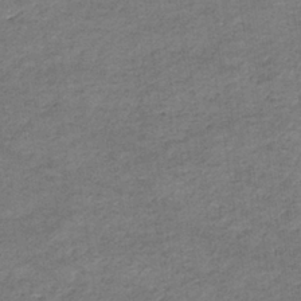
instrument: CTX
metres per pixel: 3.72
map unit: eHb
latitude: -36.8408
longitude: 77.2376
